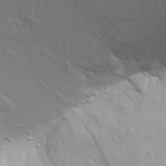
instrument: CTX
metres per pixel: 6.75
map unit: Aa
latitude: 30.1389
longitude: -139.5749
